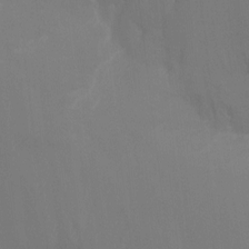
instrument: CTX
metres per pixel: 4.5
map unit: Nhu
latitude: -15.5399
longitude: -56.8946
